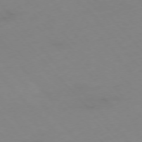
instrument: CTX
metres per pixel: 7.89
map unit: Hpe
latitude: -76.5385
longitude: -19.7071
